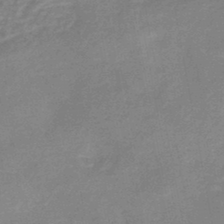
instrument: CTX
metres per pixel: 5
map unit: eHb
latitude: -44.7463
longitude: 82.0472
